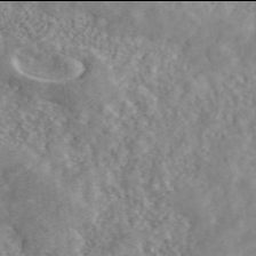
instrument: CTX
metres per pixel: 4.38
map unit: ANa
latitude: 45.9906
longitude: 49.8801
